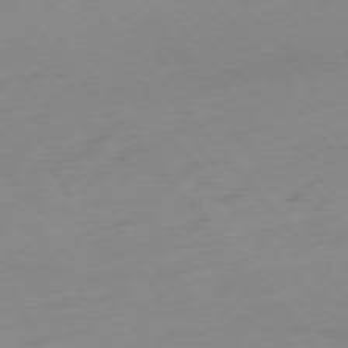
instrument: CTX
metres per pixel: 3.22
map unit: Hpe
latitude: -76.0283
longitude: -14.8947
